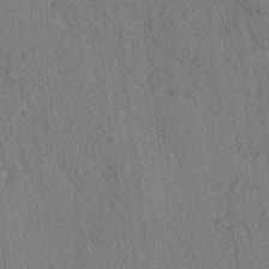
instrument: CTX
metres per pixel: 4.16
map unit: lAvf
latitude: -2.5384
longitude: -109.2537
